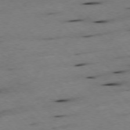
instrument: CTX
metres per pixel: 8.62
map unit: Ap
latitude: -77.7289
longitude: -61.7071
